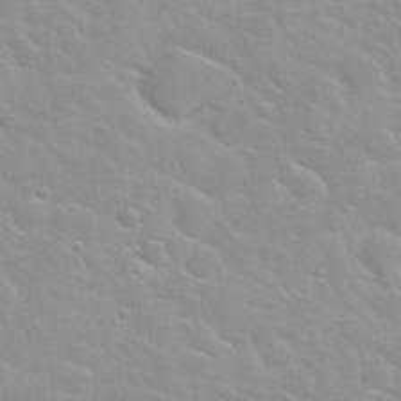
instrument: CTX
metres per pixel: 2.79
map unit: Nhu
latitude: 30.3845
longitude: -50.8002
